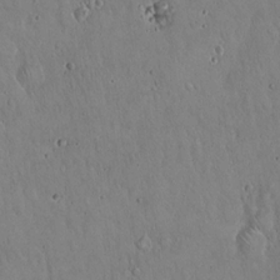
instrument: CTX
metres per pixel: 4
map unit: Hto
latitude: 17.6127
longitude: -59.4238
